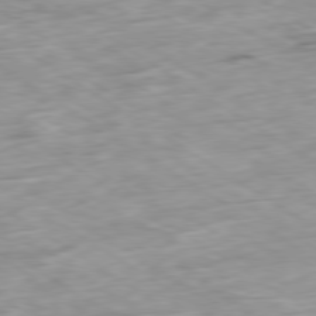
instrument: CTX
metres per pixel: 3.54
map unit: Ap
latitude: -79.9556
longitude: -89.5560
